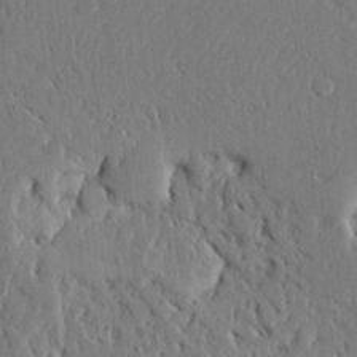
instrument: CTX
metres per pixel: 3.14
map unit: Ave
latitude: 15.0648
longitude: -139.8205
